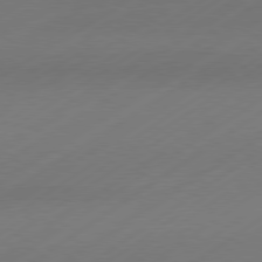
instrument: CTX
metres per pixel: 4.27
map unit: Hpe
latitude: -80.6330
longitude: 15.8801
